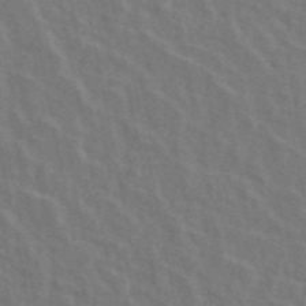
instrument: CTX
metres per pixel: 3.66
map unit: ANa
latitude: 48.8002
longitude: -77.5560
